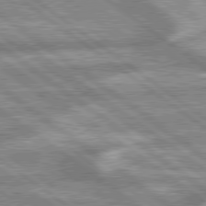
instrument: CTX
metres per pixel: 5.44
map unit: lApd
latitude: 79.4238
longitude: -168.6491
